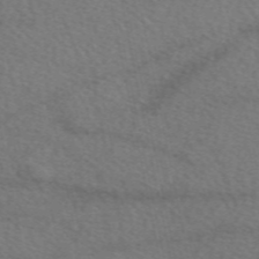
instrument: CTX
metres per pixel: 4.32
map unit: eAb
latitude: 49.6883
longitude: 110.9541
